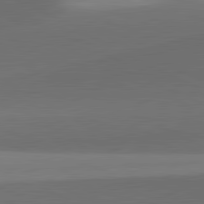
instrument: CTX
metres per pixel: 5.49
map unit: lApd
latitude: 81.6694
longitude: 131.5966
